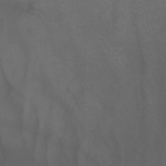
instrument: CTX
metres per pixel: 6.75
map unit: Nhu
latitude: -6.6140
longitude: -91.4426
